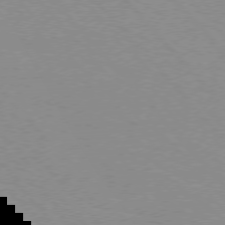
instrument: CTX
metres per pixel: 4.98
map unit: Hpe
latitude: 75.5371
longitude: -145.8961
